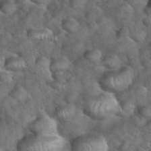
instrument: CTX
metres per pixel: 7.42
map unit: eHh
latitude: 39.4615
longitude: -56.9702
